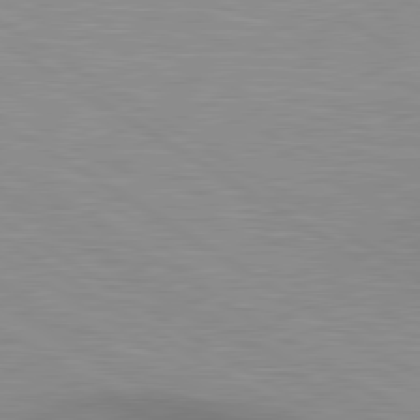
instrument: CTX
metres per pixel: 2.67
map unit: lApd
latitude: 80.4034
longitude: 131.5966
